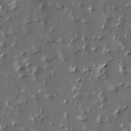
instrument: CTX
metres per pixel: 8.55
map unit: HNhu
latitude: 4.0633
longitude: 8.1039
